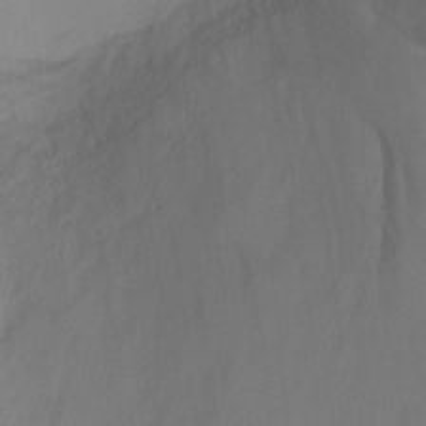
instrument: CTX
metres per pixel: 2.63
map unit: Ht
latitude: 1.8205
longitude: -36.2523
